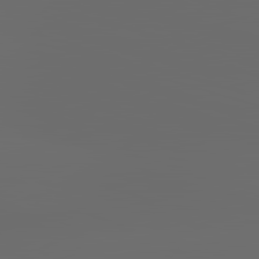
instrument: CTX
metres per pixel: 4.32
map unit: lApd
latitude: 83.6316
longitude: -128.9325
